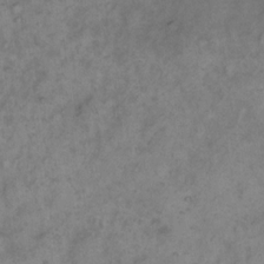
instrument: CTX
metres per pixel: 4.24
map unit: eHh
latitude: 16.8947
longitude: -63.9150
